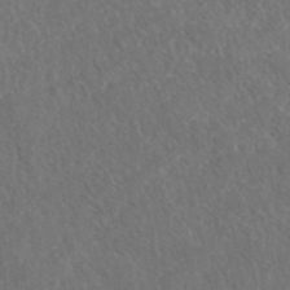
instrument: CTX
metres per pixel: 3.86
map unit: ANa
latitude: 43.5371
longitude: 27.6343
